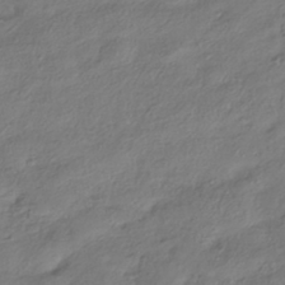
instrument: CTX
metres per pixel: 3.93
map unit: eHh
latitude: -41.6344
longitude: 122.5952
